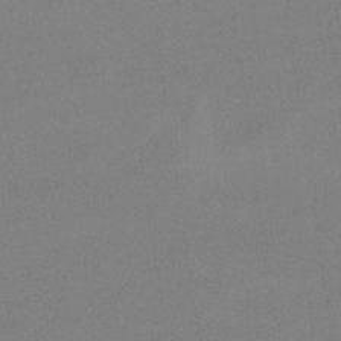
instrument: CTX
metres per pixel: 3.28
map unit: eHb
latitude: -33.0109
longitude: 67.9556
